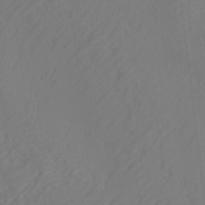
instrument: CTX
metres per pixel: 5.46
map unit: Htu
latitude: -12.1795
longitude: -70.7435
